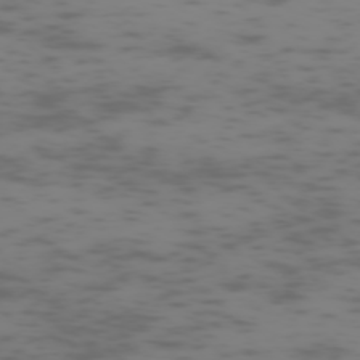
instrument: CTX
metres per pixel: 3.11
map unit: Hpe
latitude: -73.5777
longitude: 6.1794
